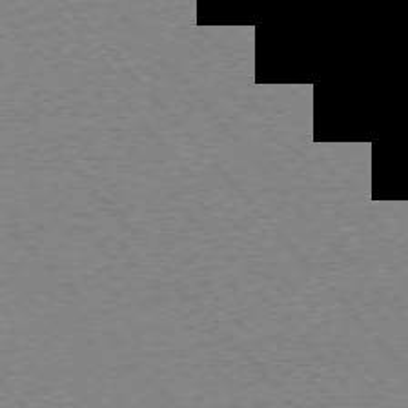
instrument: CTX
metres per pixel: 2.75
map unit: Ap
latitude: -75.7289
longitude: -86.0444
